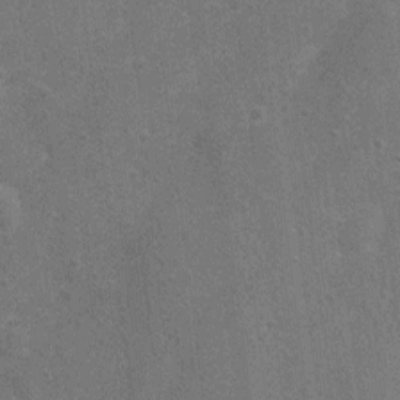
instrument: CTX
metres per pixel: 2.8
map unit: Nhu
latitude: 4.4034
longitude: -25.5371
